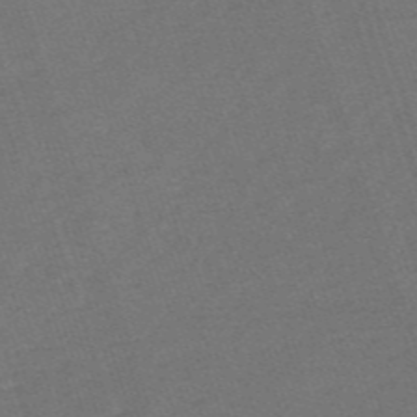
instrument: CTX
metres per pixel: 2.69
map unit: HNb
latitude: -55.7856
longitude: -44.6490
